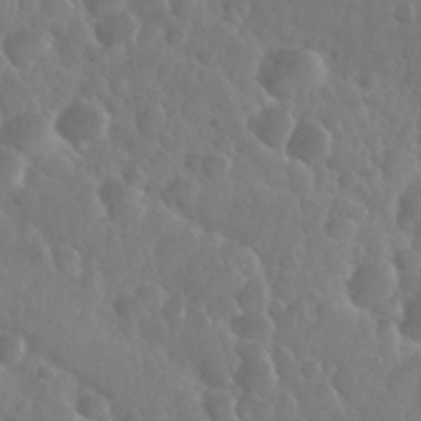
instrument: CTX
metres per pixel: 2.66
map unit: Nhu
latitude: 29.2726
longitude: -55.8205
